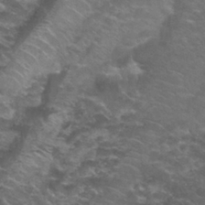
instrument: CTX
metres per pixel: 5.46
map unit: Nhu
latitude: 28.4601
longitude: -60.6868
